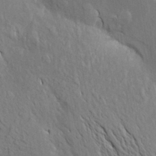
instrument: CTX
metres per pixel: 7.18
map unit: Aa
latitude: 19.8583
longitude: -149.6694
